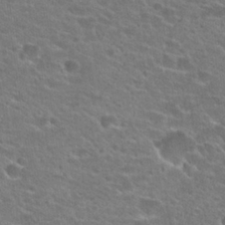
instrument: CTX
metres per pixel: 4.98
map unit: Hto
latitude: 23.5938
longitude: -44.5168
